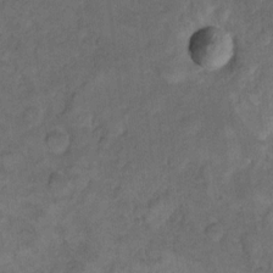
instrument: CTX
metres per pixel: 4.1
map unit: eHh
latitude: 12.1578
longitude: -64.0255
